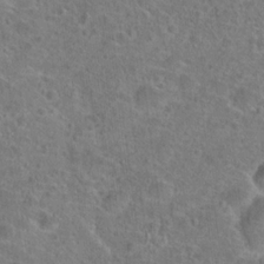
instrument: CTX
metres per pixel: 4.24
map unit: Hto
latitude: 22.9325
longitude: -45.4804
